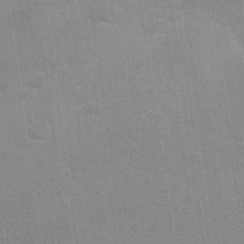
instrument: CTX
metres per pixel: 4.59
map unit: Nhu
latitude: 27.4427
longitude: -64.3089
